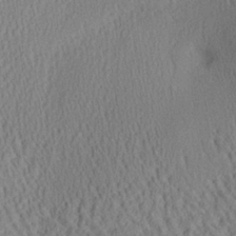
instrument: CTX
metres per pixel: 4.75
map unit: Aa
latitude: 29.2915
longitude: -137.2537
